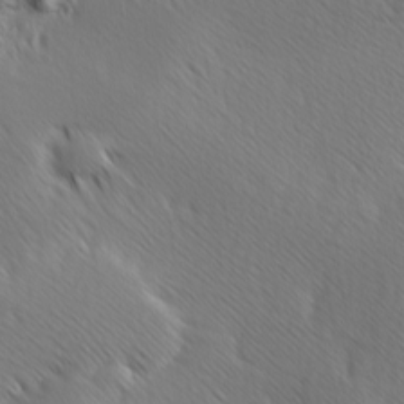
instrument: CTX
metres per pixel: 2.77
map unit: Ave
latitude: 8.6302
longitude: -105.9528
